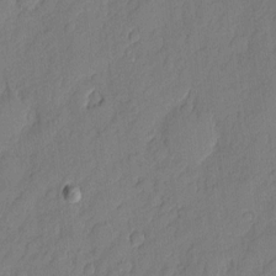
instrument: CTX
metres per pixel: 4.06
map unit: eHh
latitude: 5.7827
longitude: -75.8205
